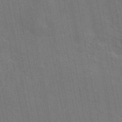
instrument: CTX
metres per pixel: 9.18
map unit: eAb
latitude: 46.1200
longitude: 122.0283
